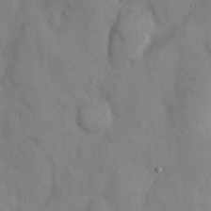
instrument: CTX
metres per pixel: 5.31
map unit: Hto
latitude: 14.2145
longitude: -59.8017
